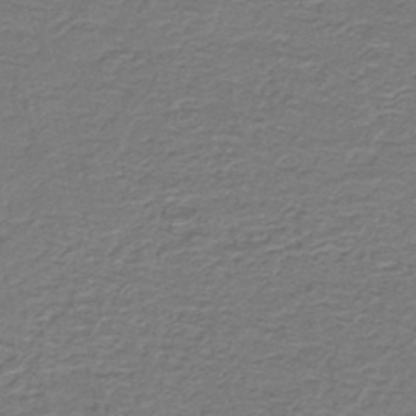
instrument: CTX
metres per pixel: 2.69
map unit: HNb
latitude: -44.4251
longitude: 50.9353
